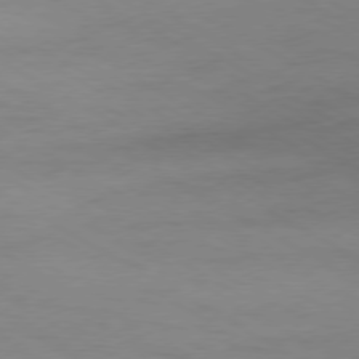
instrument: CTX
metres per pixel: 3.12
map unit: Ap
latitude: -77.6155
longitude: -74.5168
